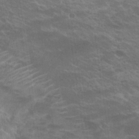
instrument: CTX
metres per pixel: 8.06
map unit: Hto
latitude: 25.4615
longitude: -38.7246
